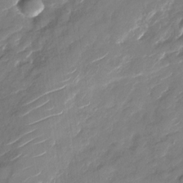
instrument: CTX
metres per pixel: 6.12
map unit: Nhu
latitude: -28.3684
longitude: -73.3860
